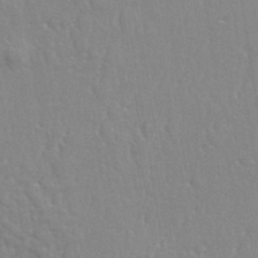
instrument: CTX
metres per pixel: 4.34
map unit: eHh
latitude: 33.6316
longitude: -132.3656
